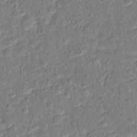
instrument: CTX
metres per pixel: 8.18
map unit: Hto
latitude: 14.4979
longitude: -39.1214
